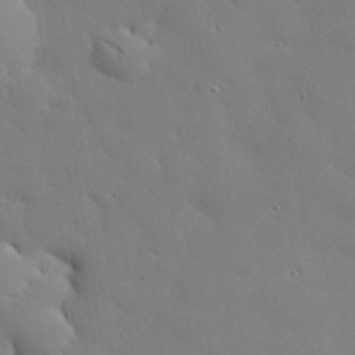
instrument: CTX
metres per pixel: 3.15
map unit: eHh
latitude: 30.7436
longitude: -82.8002
